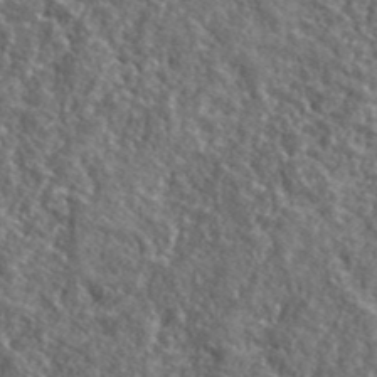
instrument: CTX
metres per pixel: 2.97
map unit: lHvf
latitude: 40.8569
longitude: -89.6316
